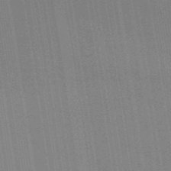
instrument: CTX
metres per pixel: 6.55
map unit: lHb
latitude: -48.2740
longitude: 73.7288
